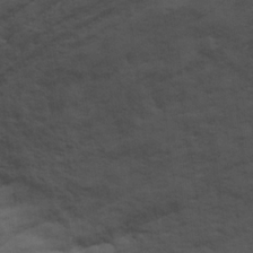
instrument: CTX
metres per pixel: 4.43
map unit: Ave
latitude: 17.7072
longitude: -129.1214
